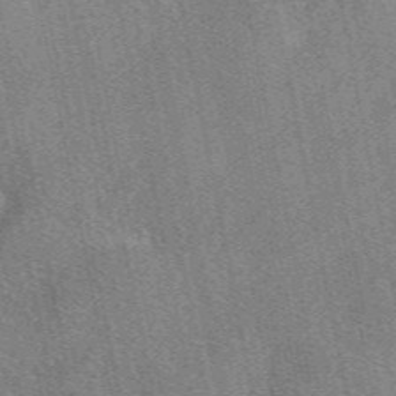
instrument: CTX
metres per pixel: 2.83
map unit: eAb
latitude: 49.2915
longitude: 104.9541
